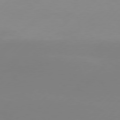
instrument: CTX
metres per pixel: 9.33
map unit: Hpe
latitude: 77.4804
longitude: -133.4804
